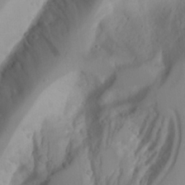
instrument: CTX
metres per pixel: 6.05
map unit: Aa
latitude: 24.3845
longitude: -131.7828
